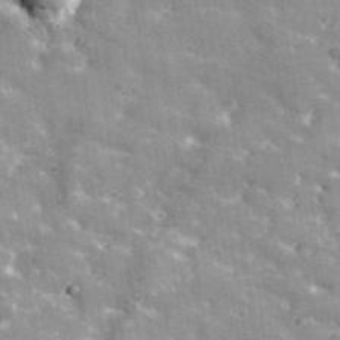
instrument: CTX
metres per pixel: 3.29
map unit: lHvf
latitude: 35.1403
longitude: -92.0633
